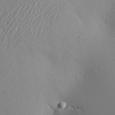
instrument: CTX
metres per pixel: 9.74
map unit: Aa
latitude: 21.3482
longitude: -143.8206
